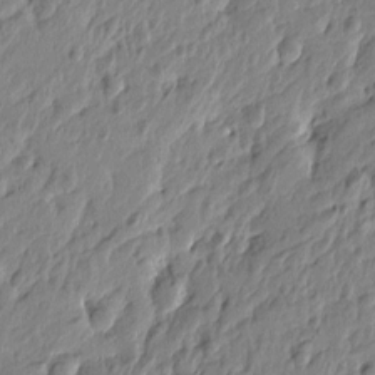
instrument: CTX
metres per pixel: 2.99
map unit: Htu
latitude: -4.7463
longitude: 179.3131
